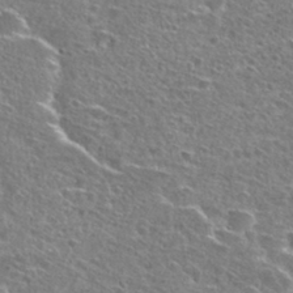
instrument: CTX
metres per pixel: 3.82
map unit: Hto
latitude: 27.4049
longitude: -47.8395
